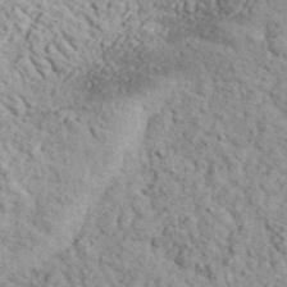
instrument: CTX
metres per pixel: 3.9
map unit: eHh
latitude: 37.5371
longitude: -80.5924
